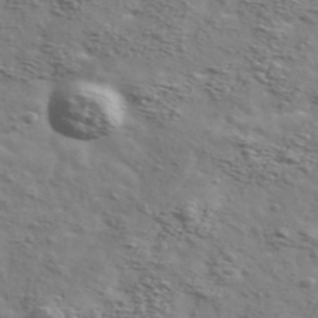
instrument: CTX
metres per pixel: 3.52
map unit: Ave
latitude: 41.8016
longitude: -108.2144
